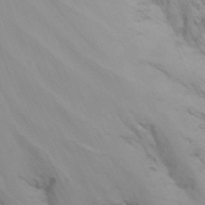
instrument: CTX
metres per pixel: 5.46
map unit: Nhu
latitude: -7.7477
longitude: -52.4790
